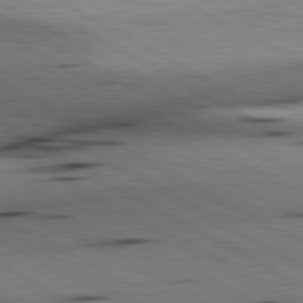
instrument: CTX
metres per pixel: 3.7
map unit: lApd
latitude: 80.4601
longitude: 162.5762
